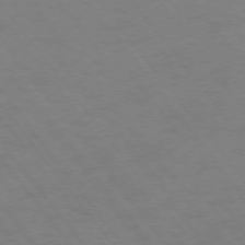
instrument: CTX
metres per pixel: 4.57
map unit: Ap
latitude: -76.5385
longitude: -64.8947
